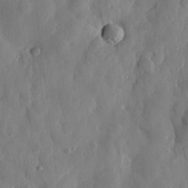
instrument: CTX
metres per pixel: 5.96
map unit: Htu
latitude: -0.0094
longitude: -177.3292
